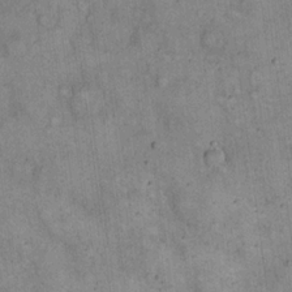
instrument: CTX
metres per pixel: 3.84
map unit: eHh
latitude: 19.4426
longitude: -60.7813
